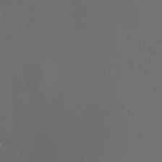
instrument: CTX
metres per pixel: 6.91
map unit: Nhu
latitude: -5.5210
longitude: -90.3845
